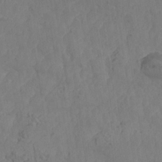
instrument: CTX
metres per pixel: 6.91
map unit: Nhe
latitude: -37.3131
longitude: 139.6155
